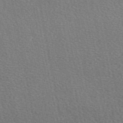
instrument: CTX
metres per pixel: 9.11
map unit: eAb
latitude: 49.1970
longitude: 115.6533
